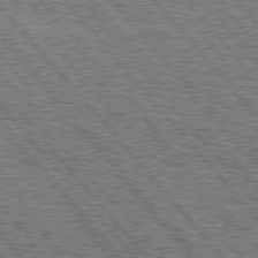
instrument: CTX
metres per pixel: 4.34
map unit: Hpe
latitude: 76.4412
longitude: -149.8961
